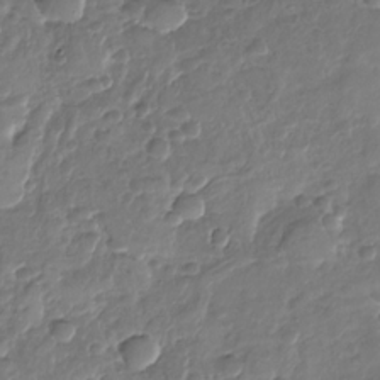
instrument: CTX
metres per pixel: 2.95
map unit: Nhu
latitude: -30.4629
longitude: -61.3104
